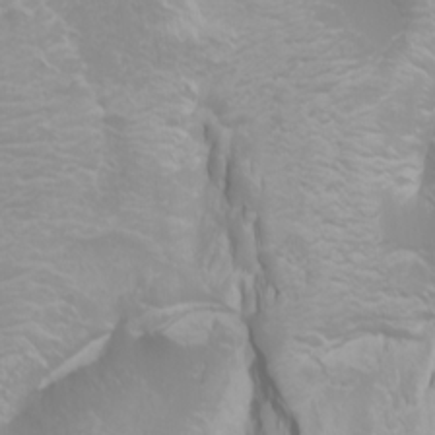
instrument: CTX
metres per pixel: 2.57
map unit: Htu
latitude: -0.4440
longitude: -77.1781
